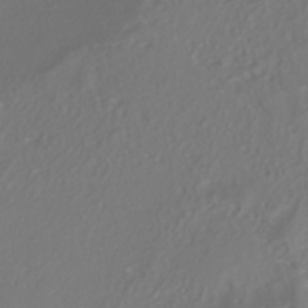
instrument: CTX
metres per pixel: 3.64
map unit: ANa
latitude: -38.5385
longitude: 98.0661
